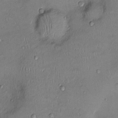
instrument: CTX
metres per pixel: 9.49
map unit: Ht
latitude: -4.1039
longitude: -14.1767
